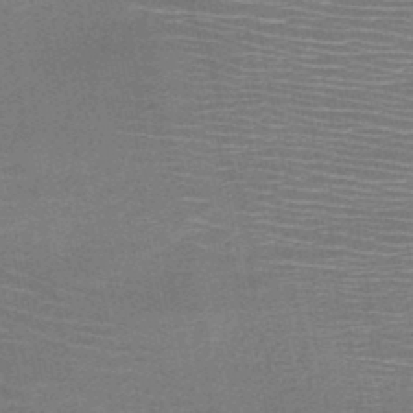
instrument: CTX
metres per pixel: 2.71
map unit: HNb
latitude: -48.0850
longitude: -42.1767
